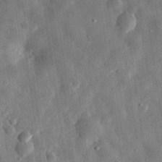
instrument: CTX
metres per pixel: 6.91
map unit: eHh
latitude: 32.0633
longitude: -76.5734
